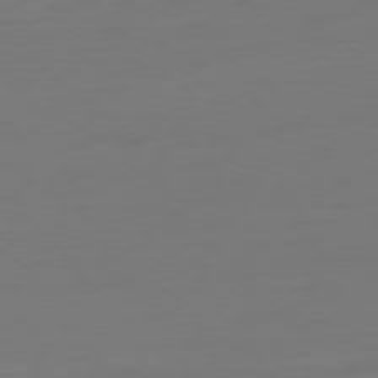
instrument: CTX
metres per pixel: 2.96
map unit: Ap
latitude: -79.3887
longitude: -65.2726
